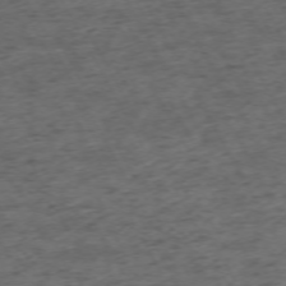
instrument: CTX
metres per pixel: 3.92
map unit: Ap
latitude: -72.8975
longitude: -70.2711
